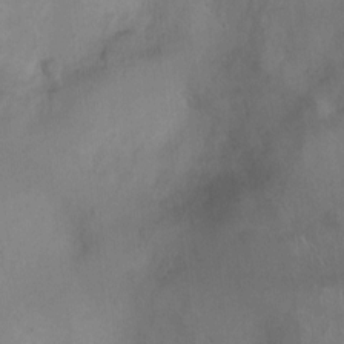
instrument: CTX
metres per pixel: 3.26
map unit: Ht
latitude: -4.4251
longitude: -16.9136
